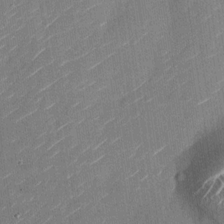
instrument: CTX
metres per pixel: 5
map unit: Nhu
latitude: -28.8786
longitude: -72.5546
